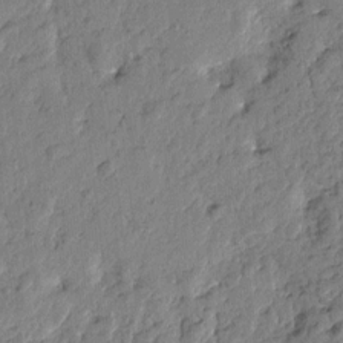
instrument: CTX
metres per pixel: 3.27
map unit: Htu
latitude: -1.4077
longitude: -179.1970
